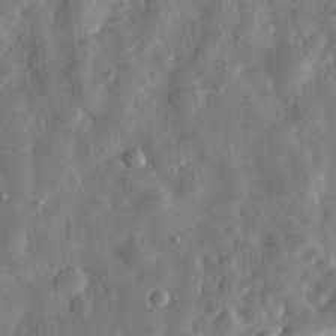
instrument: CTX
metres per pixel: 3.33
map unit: eHh
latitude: 31.6316
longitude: -77.1970
